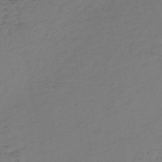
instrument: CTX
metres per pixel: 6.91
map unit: HNb
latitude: -52.5006
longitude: -52.4979
